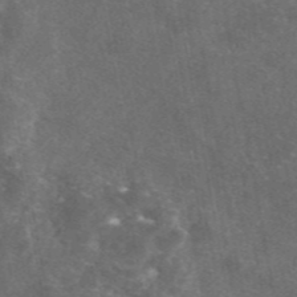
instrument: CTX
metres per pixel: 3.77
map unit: eAb
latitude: 46.6302
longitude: 119.1053
